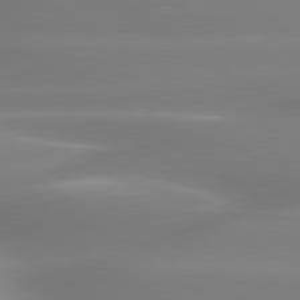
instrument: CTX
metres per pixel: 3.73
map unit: lApd
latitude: 80.1578
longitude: -137.3104
